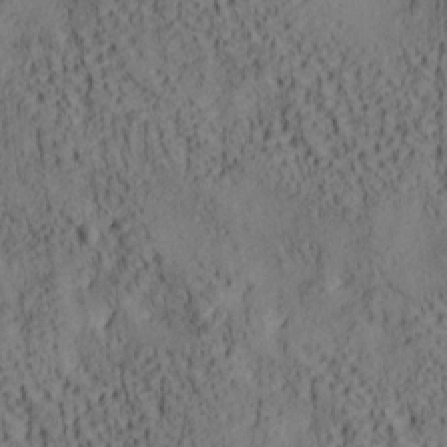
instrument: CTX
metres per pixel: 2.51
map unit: lAa
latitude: 7.0080
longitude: -114.9324
